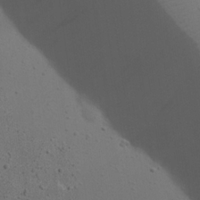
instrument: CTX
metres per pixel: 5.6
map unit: eHh
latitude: 23.4426
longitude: -69.7261
